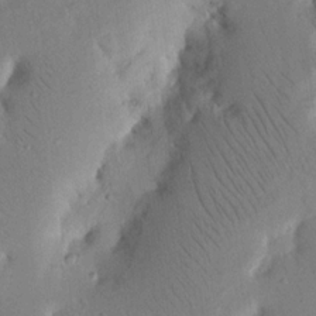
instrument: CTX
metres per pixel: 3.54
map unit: Nhu
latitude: 16.3845
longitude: -75.5182
